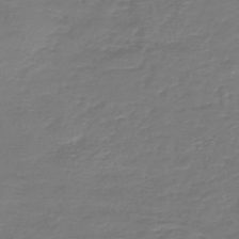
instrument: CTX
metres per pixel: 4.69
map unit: HNb
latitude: -47.3887
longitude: 53.4076
